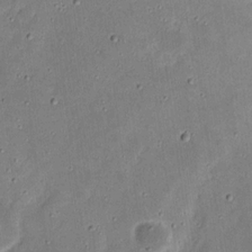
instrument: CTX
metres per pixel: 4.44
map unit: eHh
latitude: 17.7072
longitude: -72.9703
